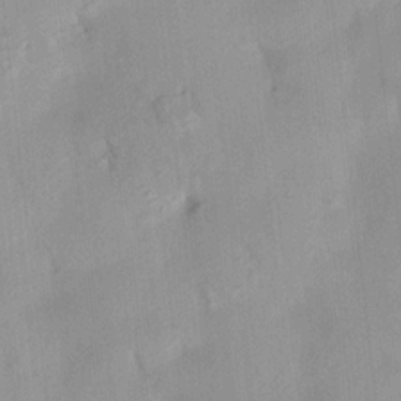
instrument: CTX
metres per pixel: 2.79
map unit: HNhu
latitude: 14.6302
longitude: 12.8408
